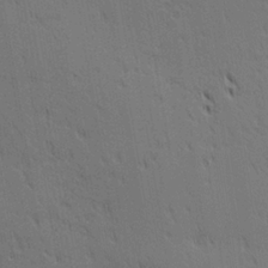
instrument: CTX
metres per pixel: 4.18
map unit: lAa
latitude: 11.0836
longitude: -107.8205
